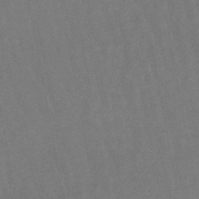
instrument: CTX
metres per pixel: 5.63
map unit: lHb
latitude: -47.3131
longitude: 78.7085
